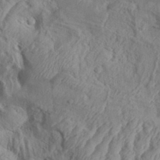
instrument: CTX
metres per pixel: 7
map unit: Aa
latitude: 34.4412
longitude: -136.2901
